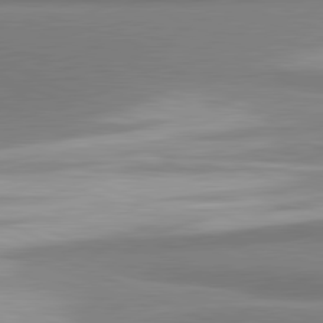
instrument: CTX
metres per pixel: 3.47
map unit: lApd
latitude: 81.4615
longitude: 166.0472
